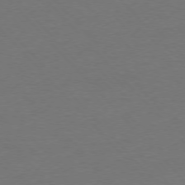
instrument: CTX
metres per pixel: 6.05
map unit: Ap
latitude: -77.0486
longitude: -71.9150
